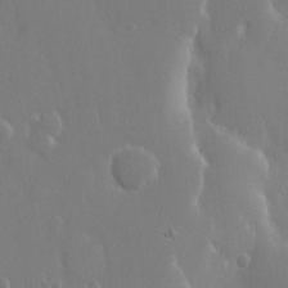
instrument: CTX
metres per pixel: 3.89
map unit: eHh
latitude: 14.6680
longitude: -71.6127
